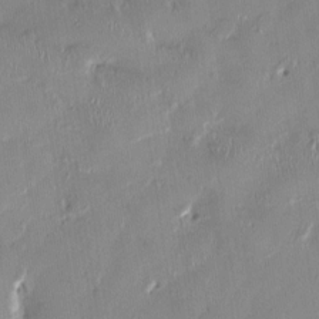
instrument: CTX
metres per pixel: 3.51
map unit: HNhu
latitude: 1.1781
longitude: -5.1403
